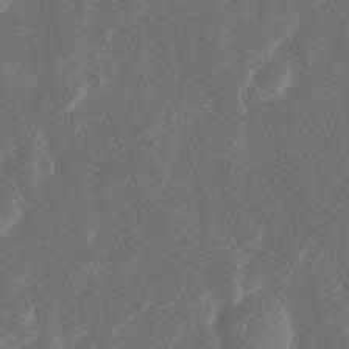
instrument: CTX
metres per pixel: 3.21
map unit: Htu
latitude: 0.7813
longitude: 147.4076
